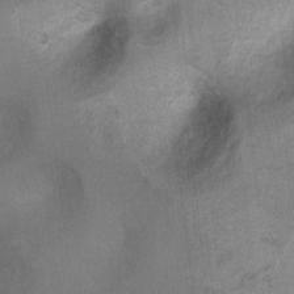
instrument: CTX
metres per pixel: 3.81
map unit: Ht
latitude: 4.1011
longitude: -28.6301
